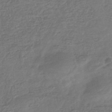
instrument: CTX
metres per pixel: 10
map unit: eHb
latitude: -35.9745
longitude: 81.7478
